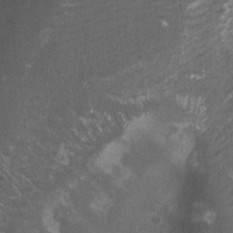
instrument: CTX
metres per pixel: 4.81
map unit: Ht
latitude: 2.3656
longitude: -19.5371
